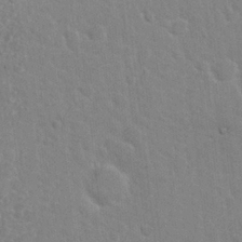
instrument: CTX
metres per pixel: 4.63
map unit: Hto
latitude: 21.2915
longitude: -47.6505
